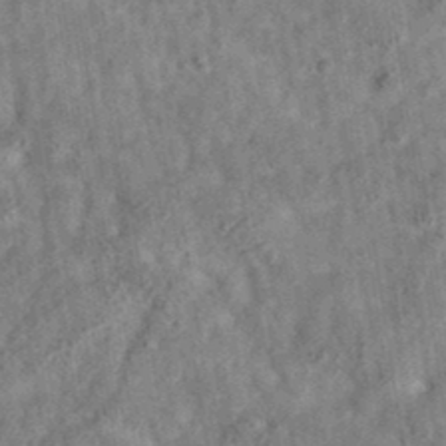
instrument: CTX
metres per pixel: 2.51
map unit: eAb
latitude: 35.9528
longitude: 115.6155
